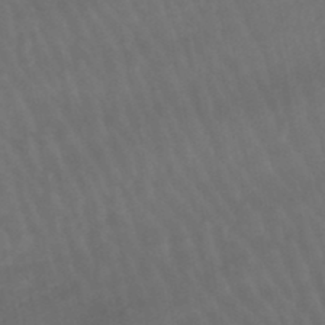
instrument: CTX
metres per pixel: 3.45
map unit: lHb
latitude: -47.7099
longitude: 75.5022
